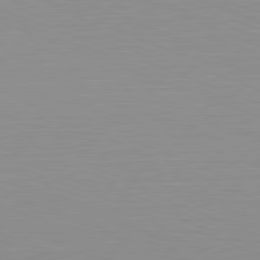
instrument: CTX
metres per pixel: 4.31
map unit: Hpe
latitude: -82.4629
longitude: 6.3684
